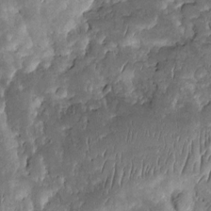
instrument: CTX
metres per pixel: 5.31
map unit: Htu
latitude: -0.6330
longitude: 148.5196
